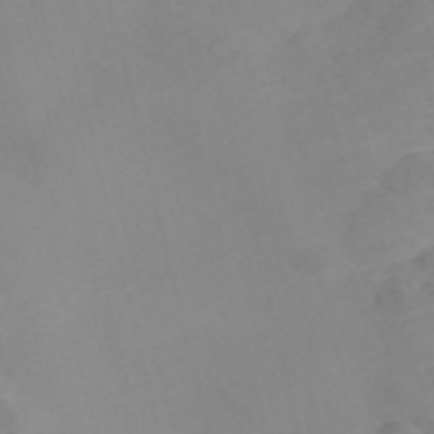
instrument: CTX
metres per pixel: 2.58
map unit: Nve
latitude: -56.6896
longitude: 52.1227
